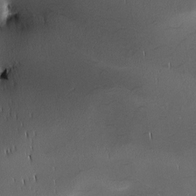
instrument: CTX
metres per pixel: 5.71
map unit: lHvf
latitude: -12.8597
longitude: -101.3293
